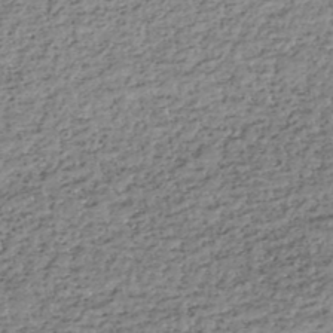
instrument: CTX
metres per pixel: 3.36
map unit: HNhu
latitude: -46.8975
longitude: 30.8219
